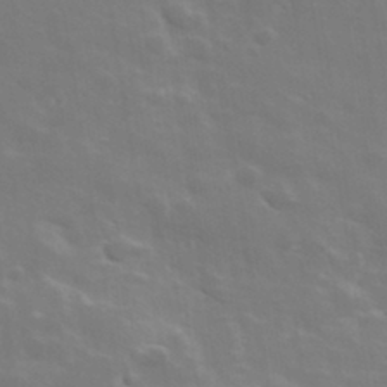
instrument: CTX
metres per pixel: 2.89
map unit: lHvf
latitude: 33.7072
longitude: -82.7813
